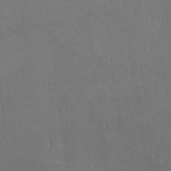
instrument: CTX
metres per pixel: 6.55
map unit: lHvf
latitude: -9.2187
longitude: -100.6491
